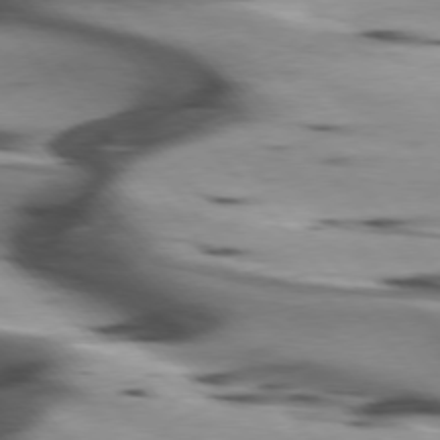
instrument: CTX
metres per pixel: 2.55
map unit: lApd
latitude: 75.9339
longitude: -64.1956
